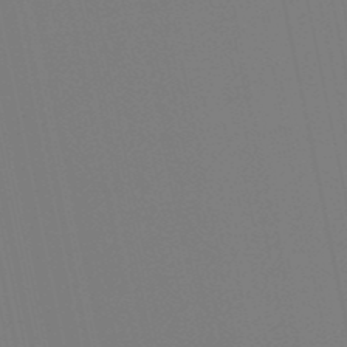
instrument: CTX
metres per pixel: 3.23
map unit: lHb
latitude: -49.5966
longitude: 75.2187
